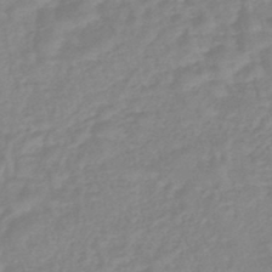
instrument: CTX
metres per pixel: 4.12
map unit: eHb
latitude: -45.6722
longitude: 84.3684
